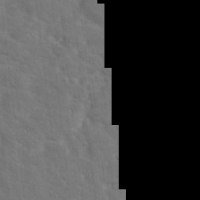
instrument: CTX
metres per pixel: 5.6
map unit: Hto
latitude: 22.9514
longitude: -47.2915
